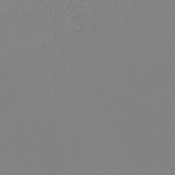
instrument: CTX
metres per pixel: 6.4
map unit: lHb
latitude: -46.6707
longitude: 57.3509
